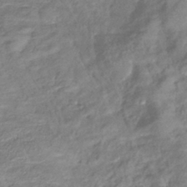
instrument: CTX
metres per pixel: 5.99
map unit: eHb
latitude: -40.3495
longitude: 78.7085
